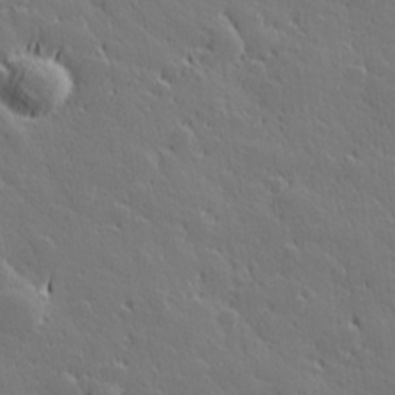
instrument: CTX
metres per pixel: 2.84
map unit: Hve
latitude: 27.3671
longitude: 143.9745
